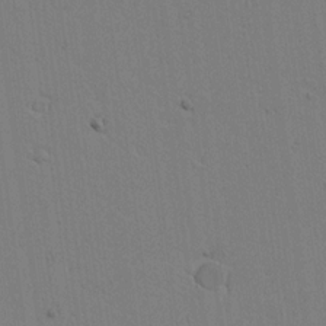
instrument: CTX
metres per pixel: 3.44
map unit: lAvf
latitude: 16.8380
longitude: -127.1592
